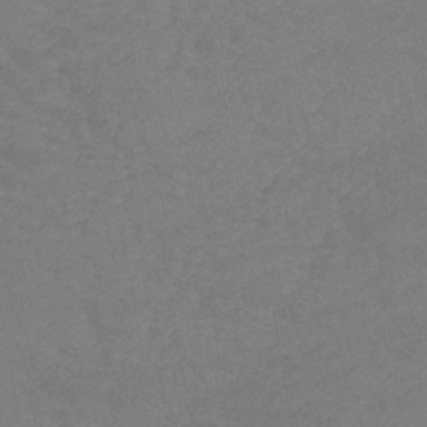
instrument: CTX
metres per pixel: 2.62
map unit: lHb
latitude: -40.6707
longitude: 66.2550
